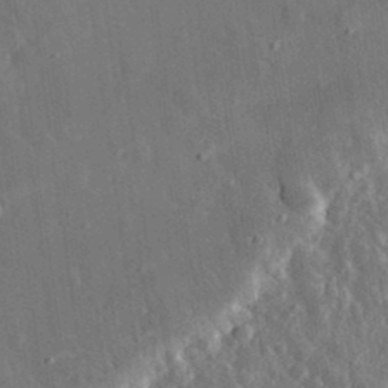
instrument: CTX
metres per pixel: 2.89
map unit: eHh
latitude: 31.5938
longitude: -79.9906
